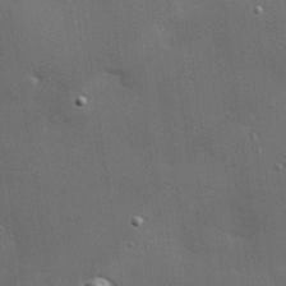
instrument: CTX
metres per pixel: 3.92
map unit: Hve
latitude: 27.6694
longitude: -90.9703
